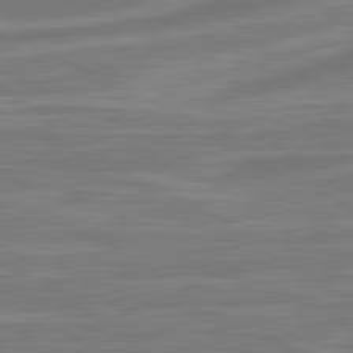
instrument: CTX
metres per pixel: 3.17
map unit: lApd
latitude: 81.2348
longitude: -174.4034
